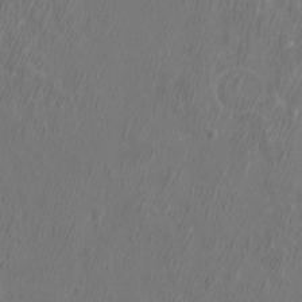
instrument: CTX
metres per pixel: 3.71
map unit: eHh
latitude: -6.9919
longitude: -76.0822
